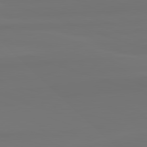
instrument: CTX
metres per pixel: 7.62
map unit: lApd
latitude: 82.6490
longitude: 158.7274
